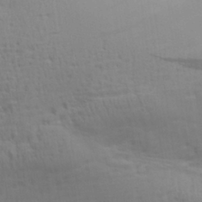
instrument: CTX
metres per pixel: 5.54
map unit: Aa
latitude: 29.5182
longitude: -134.6679
